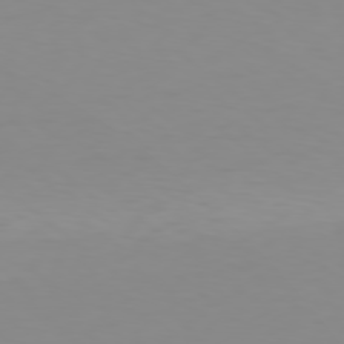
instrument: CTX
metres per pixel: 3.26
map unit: Hpe
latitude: 78.2334
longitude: -138.7624
